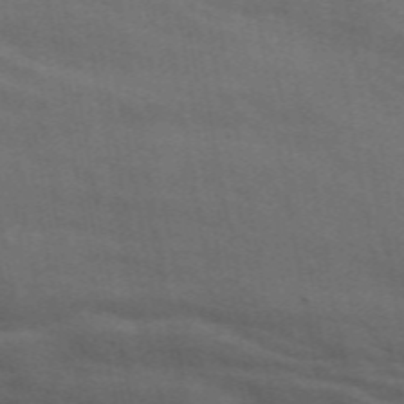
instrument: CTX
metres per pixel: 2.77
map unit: ANa
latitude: 50.4790
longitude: -80.9892
